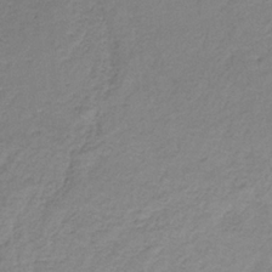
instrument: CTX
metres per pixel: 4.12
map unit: HNb
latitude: -33.1054
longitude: 56.5574
